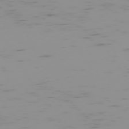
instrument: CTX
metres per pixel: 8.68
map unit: Hpe
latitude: -74.0283
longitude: 7.5210
